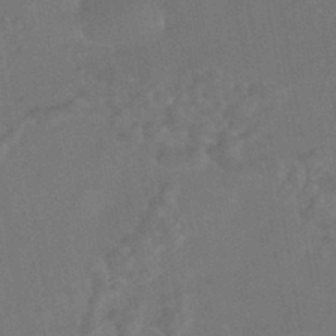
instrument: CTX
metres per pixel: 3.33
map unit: HNhu
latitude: -44.6707
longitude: 91.8423
